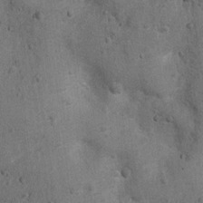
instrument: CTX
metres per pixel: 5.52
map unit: Nhu
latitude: 6.1767
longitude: -22.5924
